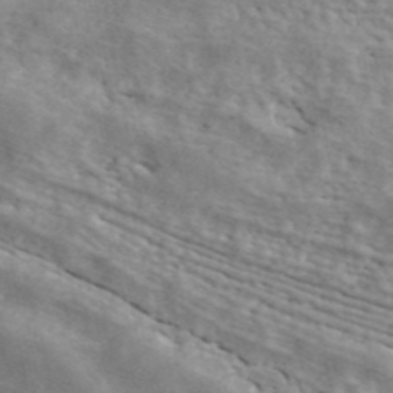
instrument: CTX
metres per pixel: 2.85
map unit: ANa
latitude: 42.0633
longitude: 49.7856
